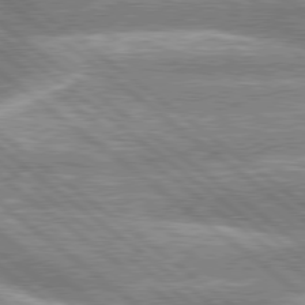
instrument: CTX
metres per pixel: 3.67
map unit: lApd
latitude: 79.1403
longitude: -158.1767
